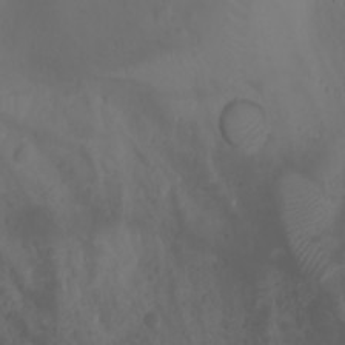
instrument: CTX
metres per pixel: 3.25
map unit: Htu
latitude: -1.4266
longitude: -76.9513
